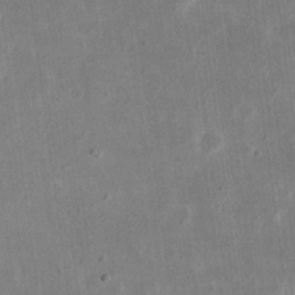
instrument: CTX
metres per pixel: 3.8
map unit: eHh
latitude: 19.1403
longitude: -71.3293
